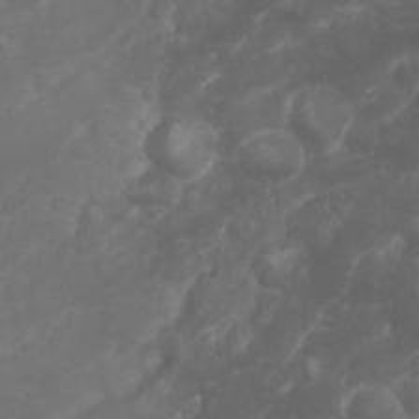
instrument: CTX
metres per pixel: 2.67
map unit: Nhu
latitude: 23.7827
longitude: -60.0822
